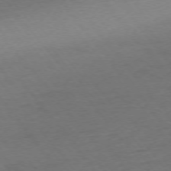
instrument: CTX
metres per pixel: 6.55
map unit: Ap
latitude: -75.5588
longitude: -84.2901
